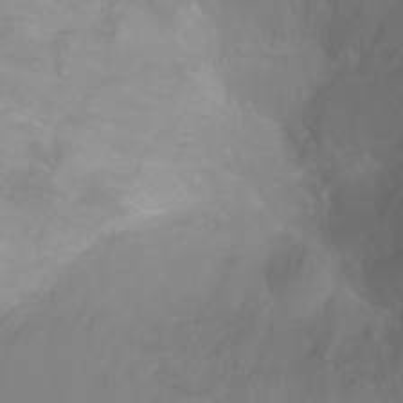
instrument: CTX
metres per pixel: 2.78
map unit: Ht
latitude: -2.8974
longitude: -27.1781
